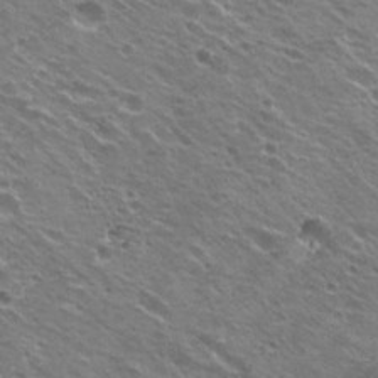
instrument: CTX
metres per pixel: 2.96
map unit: Hto
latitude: 23.1592
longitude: -31.6505
